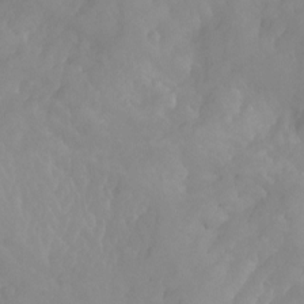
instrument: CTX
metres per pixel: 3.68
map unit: Aa
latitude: -13.3321
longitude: -59.1403
